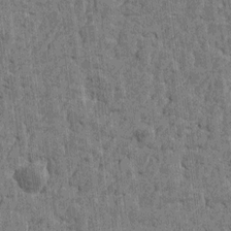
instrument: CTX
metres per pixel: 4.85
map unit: Htu
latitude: -2.9352
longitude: -179.5560
